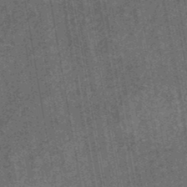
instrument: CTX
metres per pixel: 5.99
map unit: eHb
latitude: -29.6722
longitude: 70.2173
